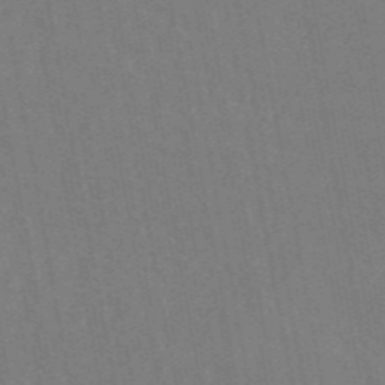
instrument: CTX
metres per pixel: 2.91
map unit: ANa
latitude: 46.4223
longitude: 49.0298
